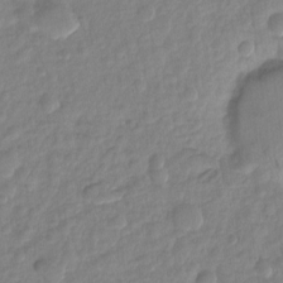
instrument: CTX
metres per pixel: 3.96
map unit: Ht
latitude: -14.0472
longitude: -58.0444
